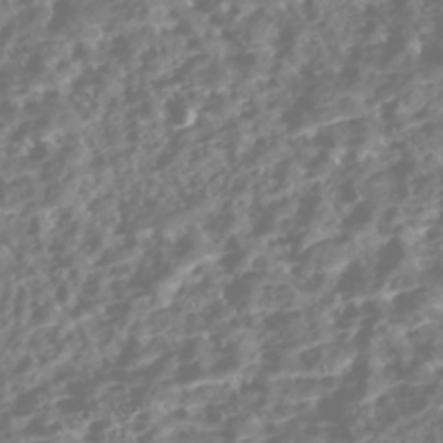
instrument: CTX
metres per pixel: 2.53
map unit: Nhe
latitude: -46.1605
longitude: 151.8044
